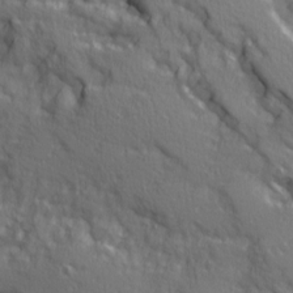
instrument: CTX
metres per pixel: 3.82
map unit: Ave
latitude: 11.4427
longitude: -101.8583
